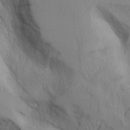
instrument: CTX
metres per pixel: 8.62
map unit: Aa
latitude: 26.4790
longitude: -132.3089
